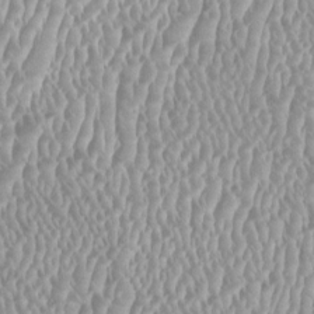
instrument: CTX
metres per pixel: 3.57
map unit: HNhu
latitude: -0.4629
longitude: -0.2333
